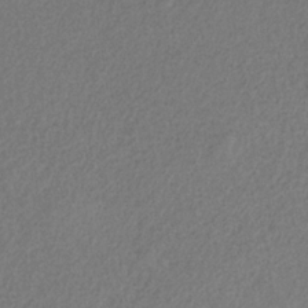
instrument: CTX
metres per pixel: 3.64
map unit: HNb
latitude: -32.8219
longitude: 55.5966
